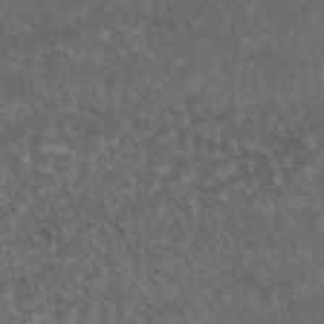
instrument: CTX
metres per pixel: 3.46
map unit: eAb
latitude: 44.9136
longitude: 115.9556
